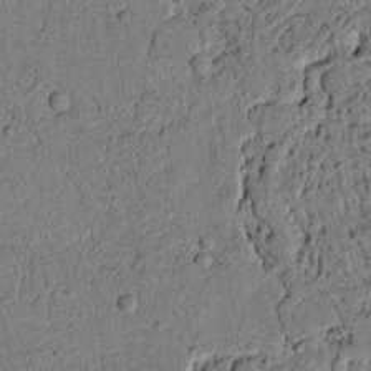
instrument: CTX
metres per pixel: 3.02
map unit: lAvf
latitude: 5.1214
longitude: 168.0472
